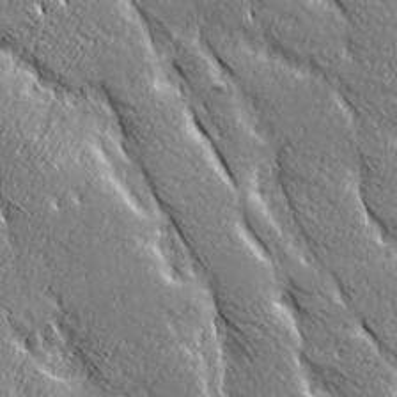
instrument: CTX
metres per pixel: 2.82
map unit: Ave
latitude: 20.8191
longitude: -135.6505
